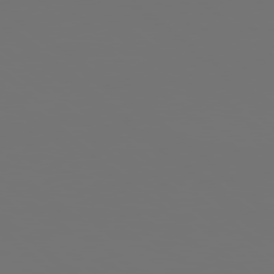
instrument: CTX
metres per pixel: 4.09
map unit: Hpe
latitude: 78.7813
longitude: 177.6533
